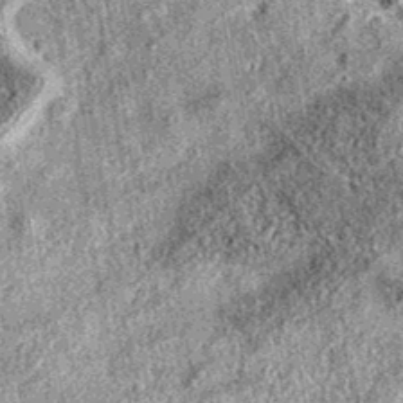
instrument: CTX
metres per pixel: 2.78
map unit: eAb
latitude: 37.2159
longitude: 106.1417
